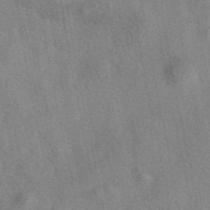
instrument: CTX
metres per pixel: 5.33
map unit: eAb
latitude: 41.6315
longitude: 110.5195
